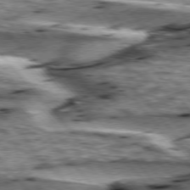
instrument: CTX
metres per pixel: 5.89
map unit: lApd
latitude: 76.0633
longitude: -71.4615
